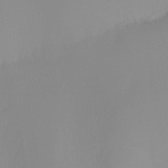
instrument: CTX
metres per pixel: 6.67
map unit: Hto
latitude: -8.4818
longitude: -49.8394
